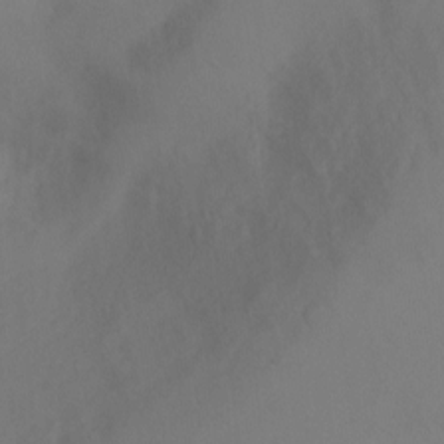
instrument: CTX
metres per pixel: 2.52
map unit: Ht
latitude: -5.3887
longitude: -28.1955
